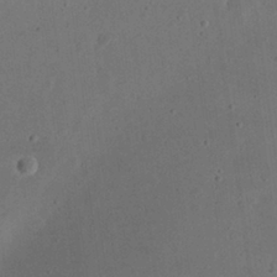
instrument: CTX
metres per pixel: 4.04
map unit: eHh
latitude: 23.3859
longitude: -70.1767
